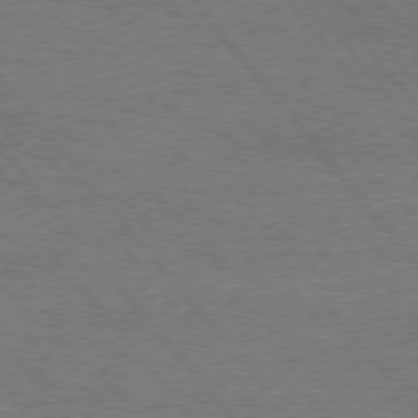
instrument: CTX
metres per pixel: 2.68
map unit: Hpe
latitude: 75.3293
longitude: -151.6505
